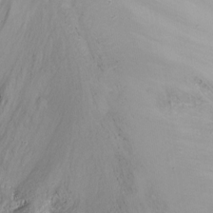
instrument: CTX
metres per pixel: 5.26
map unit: Nhu
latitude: -15.4644
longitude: -54.1011
